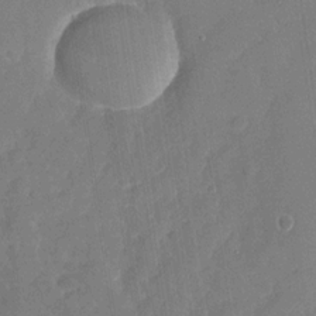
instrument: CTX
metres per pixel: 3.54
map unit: Nhu
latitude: -27.7666
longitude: -64.3845
